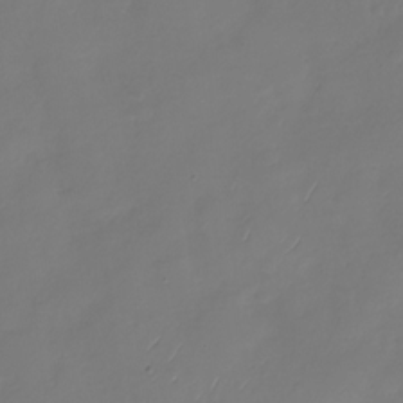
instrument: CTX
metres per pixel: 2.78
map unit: Nhu
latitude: -29.2754
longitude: -59.3860
